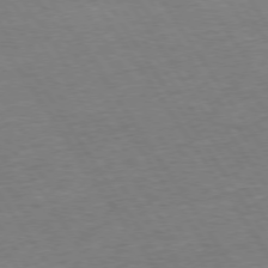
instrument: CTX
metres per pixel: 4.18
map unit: Hpe
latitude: 73.8962
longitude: -140.5167
